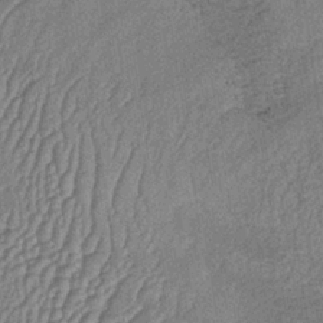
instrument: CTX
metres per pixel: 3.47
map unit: lHb
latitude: -35.2754
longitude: 68.4629
